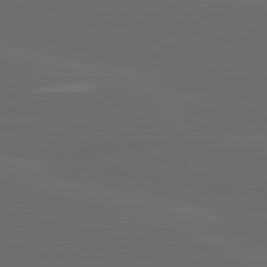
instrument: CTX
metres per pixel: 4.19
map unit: lApd
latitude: 80.1200
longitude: -94.8191
